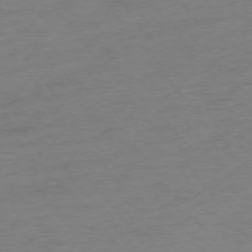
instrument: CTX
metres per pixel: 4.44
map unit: Ap
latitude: -75.3699
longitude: -72.4979
